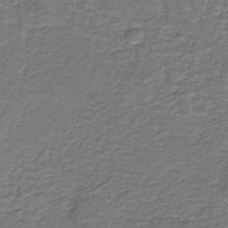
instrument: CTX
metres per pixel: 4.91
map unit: eAb
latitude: -38.8786
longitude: 51.6911
